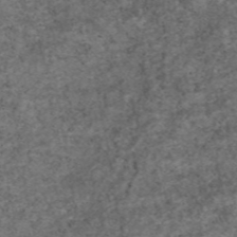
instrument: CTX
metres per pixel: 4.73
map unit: eAb
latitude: 46.5357
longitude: 117.7477
